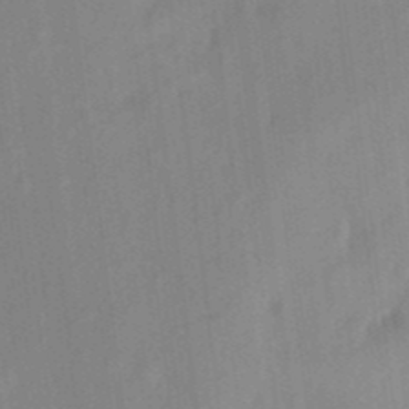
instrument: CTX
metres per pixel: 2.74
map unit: eHh
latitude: 5.4237
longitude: -74.0822
